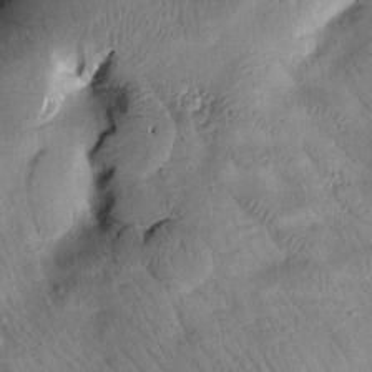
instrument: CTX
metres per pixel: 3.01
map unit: Htu
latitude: 2.4223
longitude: 177.3510
